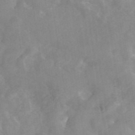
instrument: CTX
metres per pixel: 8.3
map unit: eAb
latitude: 45.8016
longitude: 126.8219
